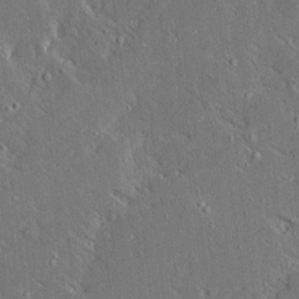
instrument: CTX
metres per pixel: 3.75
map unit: Ave
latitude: 15.0837
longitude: -139.5938
